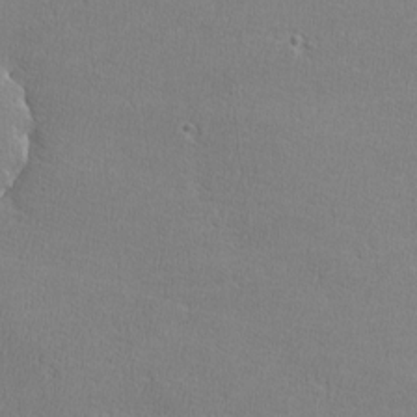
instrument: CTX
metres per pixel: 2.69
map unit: lHvf
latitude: -12.6330
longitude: -101.7450
